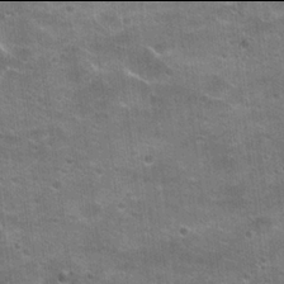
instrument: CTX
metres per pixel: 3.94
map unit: Hto
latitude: 21.9906
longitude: -42.8002
